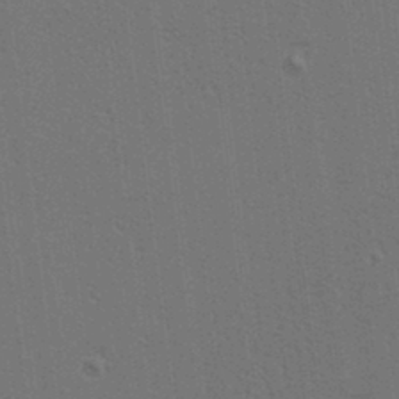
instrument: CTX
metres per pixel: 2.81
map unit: lAa
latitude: 12.5357
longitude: -108.7057
